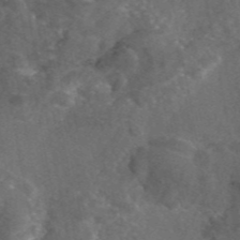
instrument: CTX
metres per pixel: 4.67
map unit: eAb
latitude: 46.4412
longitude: 112.0850
